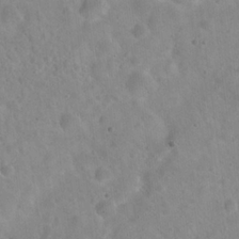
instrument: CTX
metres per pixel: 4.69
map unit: Hto
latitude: 21.7639
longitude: -54.1956
